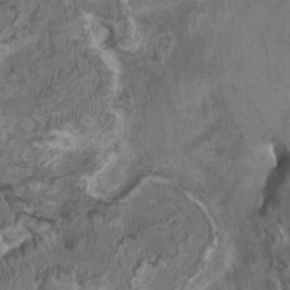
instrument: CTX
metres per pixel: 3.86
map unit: HNhu
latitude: 2.7624
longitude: -3.0836
